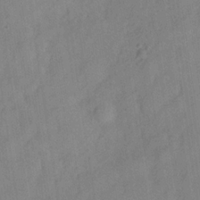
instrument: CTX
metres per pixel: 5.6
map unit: Hve
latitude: -32.2362
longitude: 92.1606
